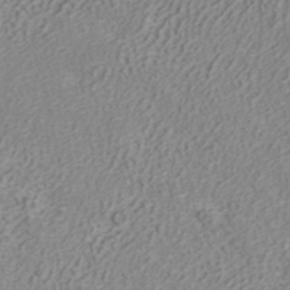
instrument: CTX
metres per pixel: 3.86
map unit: ANa
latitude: 41.1403
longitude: 27.2942
